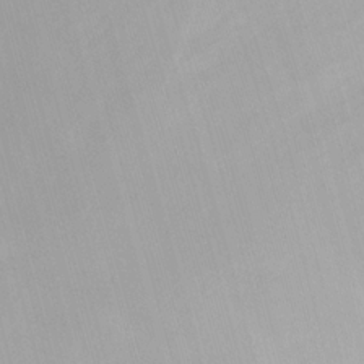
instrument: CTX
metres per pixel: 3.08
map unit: HNhu
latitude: 7.5560
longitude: 10.1417
